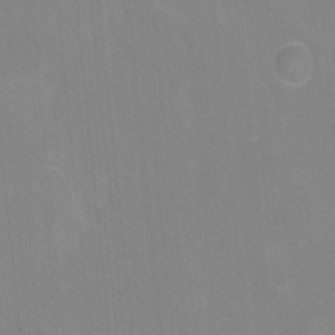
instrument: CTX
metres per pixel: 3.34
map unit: Ht
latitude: -11.5021
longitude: -46.5357
